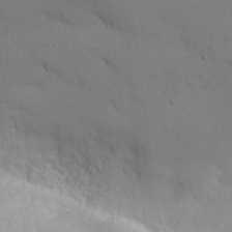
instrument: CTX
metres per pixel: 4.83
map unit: eHh
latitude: 18.6679
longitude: -66.9324
